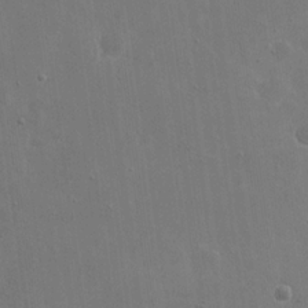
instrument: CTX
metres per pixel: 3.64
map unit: eHh
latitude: 19.8772
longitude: -67.4048
